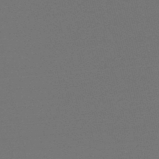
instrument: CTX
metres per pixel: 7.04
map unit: lHb
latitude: -47.2187
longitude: 60.0661
